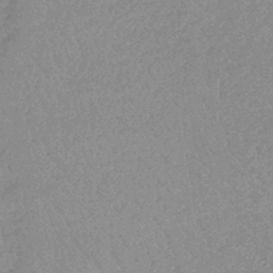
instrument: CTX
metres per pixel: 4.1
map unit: lHb
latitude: -34.3306
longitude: 69.2564
